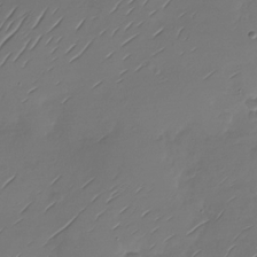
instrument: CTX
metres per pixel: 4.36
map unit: Nhu
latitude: -28.9920
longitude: -60.2900
